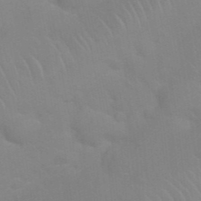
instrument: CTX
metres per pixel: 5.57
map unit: Nhu
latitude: 26.9514
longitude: -61.7260
